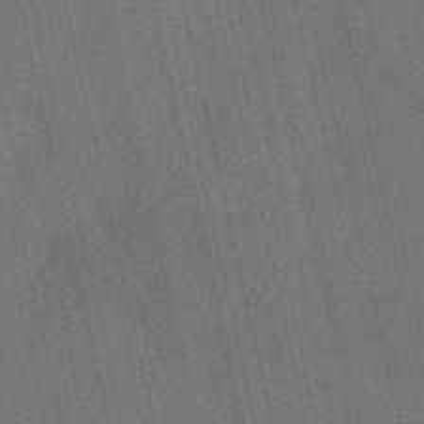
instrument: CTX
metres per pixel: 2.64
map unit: HNb
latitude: -53.6155
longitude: -38.0444
